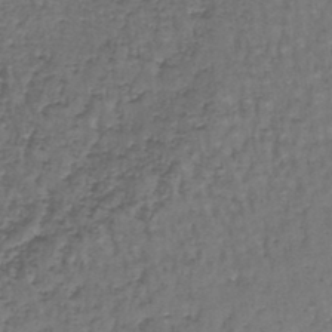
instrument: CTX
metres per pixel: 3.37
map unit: lHb
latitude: -43.8233
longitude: 58.3495
